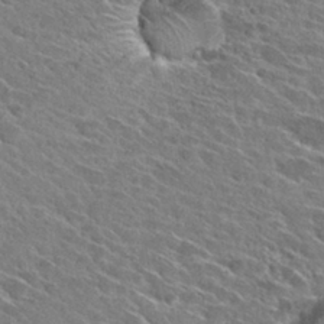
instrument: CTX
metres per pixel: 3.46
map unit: Hto
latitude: 28.5734
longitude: -43.2159
